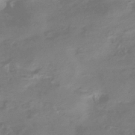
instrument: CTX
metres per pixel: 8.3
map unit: HNhu
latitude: -41.9745
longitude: 91.9556
